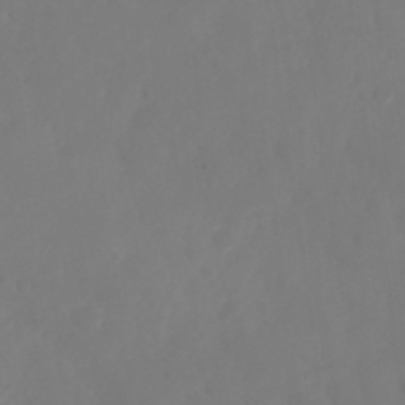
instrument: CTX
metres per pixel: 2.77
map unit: Nhu
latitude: 25.5371
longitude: -62.7624
